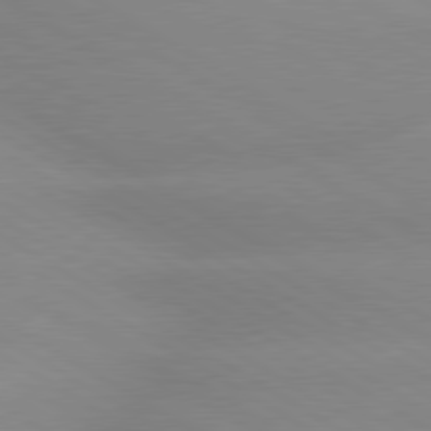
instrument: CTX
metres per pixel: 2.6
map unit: lApd
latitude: 80.1200
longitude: -146.5924
